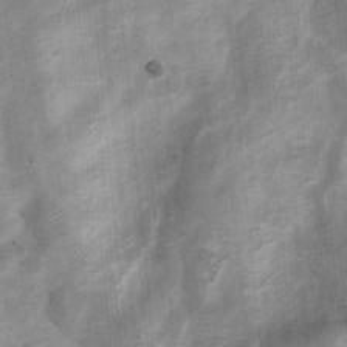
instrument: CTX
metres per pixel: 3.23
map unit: Nhu
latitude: 7.1781
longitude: -23.3104
